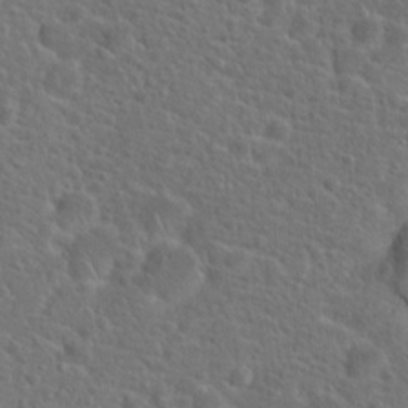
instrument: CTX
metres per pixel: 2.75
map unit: Hto
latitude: 19.5560
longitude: -42.5735
